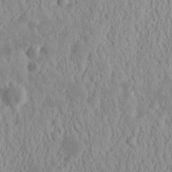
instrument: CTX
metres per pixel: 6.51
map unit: Nhu
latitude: 14.9136
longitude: -73.0081
